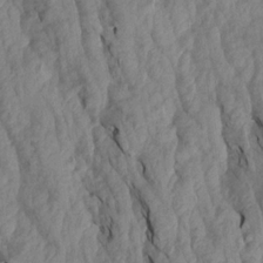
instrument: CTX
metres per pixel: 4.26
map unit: Aa
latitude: 19.3103
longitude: -146.6491
